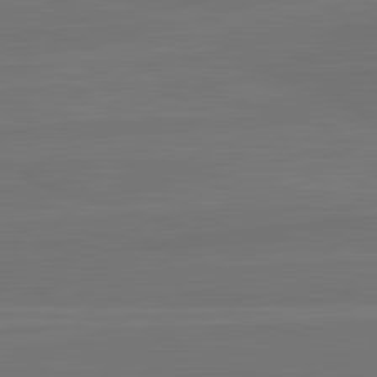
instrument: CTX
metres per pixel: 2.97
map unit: lApd
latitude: 82.2522
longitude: -179.5749
